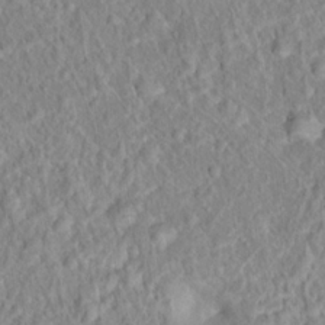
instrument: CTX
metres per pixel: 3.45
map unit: Hto
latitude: 16.1578
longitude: -41.3292
